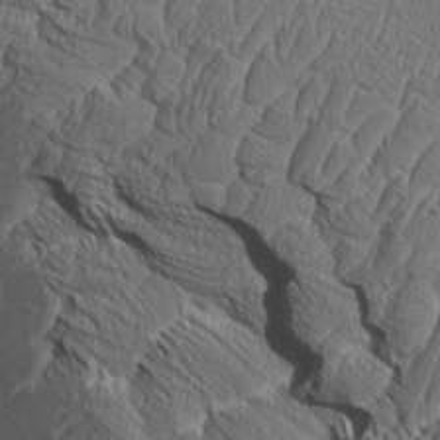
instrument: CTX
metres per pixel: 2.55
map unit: Aa
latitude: 8.8947
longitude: -132.2523
